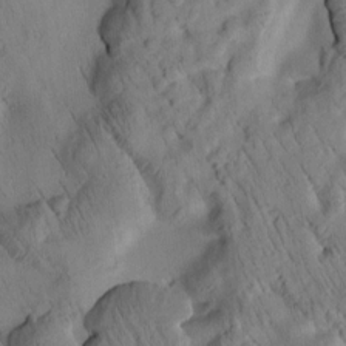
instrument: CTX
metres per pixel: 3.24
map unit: Htu
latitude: 3.0836
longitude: 178.6518
